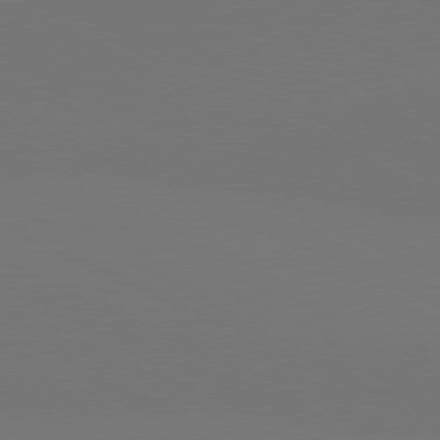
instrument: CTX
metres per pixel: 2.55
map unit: lApd
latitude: 81.2537
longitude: 147.7099
